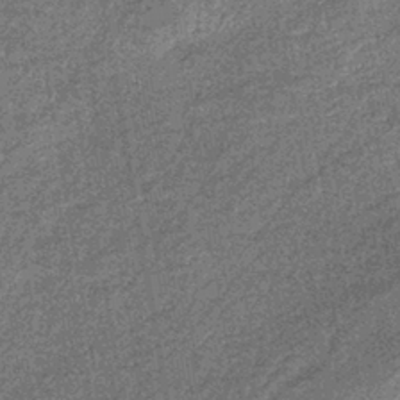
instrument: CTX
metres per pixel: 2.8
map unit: eHb
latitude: -39.2754
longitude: 79.5021
